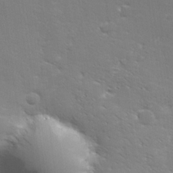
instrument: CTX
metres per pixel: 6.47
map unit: lHvf
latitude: 23.9717
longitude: 141.0486
